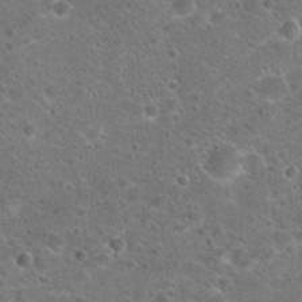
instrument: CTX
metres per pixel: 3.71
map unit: Hto
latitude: 22.8380
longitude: -48.1578
